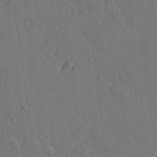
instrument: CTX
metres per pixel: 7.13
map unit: lAvf
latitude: 15.6505
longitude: -126.3090
